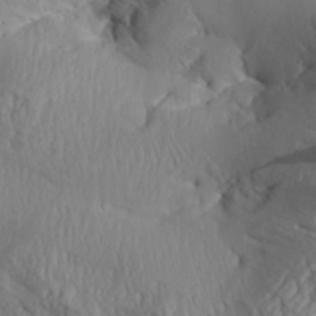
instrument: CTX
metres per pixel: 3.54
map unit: Aa
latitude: 30.3657
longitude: -133.5560
